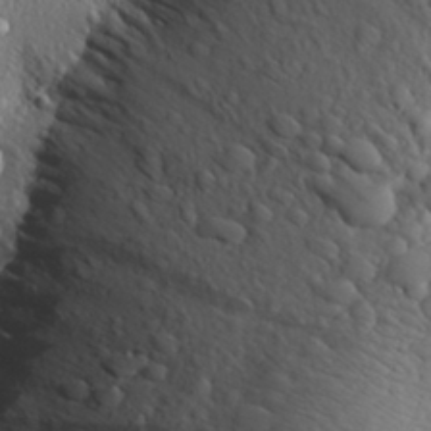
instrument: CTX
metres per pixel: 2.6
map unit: Aa
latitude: 30.1389
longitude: -136.4412
